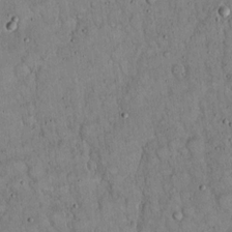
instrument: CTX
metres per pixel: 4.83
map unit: Hto
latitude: 15.1781
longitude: -57.5182
